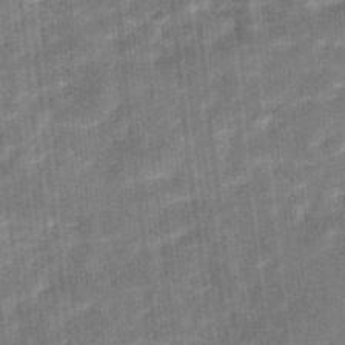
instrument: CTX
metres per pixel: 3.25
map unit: eHb
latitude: -38.0850
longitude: 79.7666
